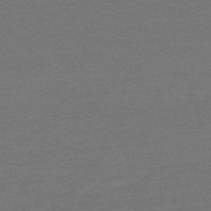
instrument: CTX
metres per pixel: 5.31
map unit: HNb
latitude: -53.4076
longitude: -43.2537
